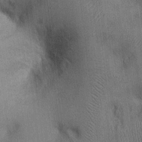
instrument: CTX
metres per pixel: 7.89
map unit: Ht
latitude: -2.5006
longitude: -13.9528
